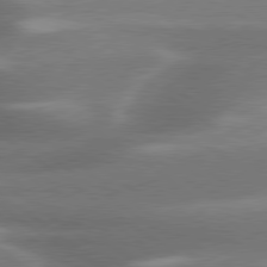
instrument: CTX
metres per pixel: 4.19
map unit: lApd
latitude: 79.8017
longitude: -119.0647
